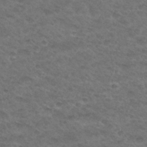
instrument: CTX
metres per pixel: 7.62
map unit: Hto
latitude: 32.3467
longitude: -49.1592
